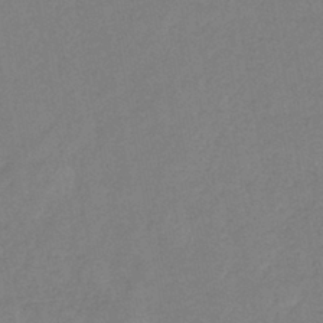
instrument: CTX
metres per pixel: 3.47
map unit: eHb
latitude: -41.0297
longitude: 79.4832
